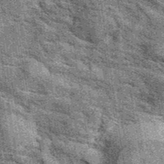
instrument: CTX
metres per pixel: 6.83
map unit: eAb
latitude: 39.7261
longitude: 107.2754
